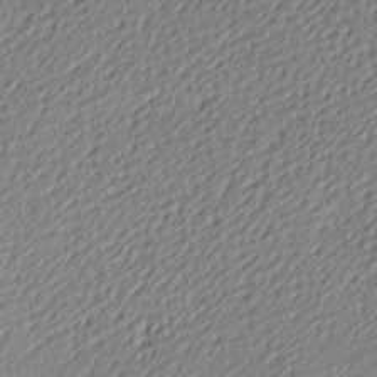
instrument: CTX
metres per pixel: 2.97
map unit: lAa
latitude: -10.1984
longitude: -126.2901
